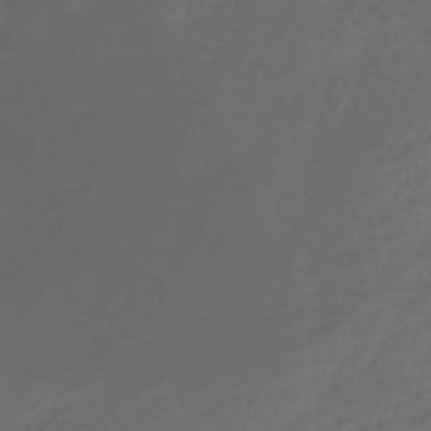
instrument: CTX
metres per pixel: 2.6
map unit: lHb
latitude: -40.6329
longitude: 73.1809
